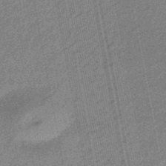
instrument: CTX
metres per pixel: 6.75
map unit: eHb
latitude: -44.3873
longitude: 88.9730
